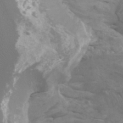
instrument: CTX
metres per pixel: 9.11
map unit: Htu
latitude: -6.1983
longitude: -75.0270
